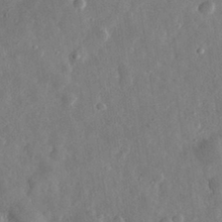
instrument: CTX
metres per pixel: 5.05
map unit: eHh
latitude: 32.3845
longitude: -78.4223
